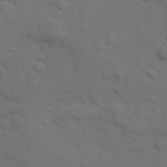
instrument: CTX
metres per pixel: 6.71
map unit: Hve
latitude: 25.2914
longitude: 148.1417
